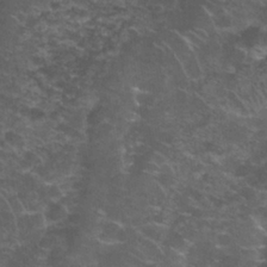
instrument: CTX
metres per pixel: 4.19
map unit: Nhu
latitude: 28.1200
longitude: -60.9324
